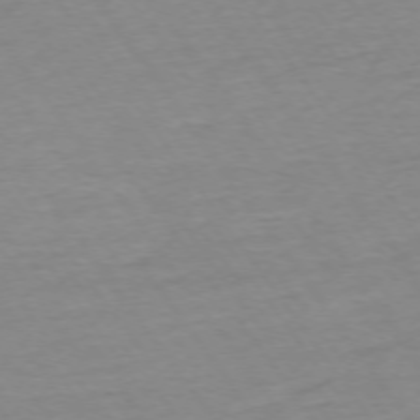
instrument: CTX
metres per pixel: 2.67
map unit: Ap
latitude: -74.8030
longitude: -83.9528
